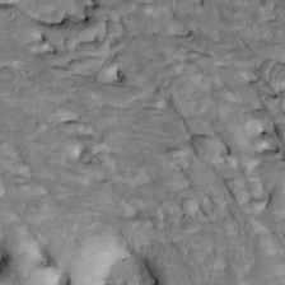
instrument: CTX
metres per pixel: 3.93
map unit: Htu
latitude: -2.3117
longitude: 149.0676
